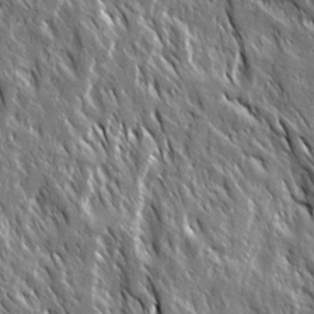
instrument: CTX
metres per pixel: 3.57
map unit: Ave
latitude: 15.2537
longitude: -133.5749
